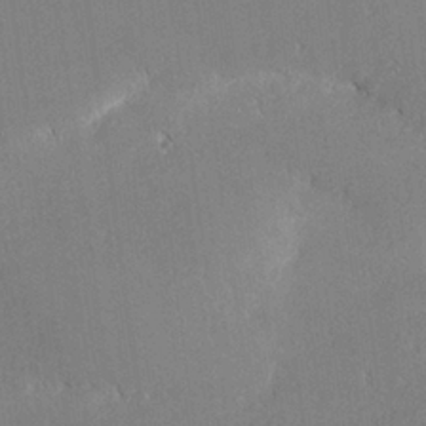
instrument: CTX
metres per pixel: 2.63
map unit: lHvf
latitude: 26.5735
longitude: 140.9542
